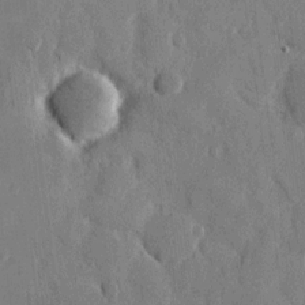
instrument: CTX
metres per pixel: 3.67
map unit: eHh
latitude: 10.3090
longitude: -67.6505
